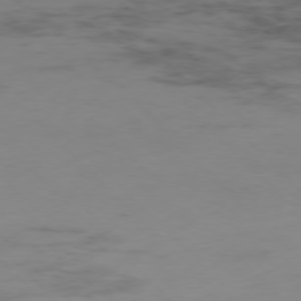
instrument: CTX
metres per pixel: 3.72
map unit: Hpe
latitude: -77.4265
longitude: 11.1809
